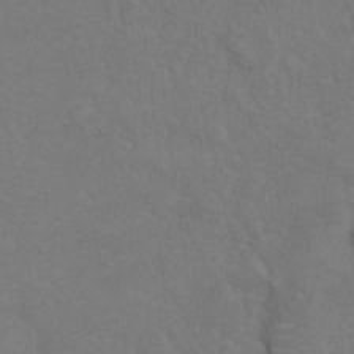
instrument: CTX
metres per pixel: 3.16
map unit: Hto
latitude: 6.1200
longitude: -35.8016
